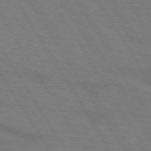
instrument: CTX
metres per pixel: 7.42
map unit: lApd
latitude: 72.4979
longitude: -57.7827
